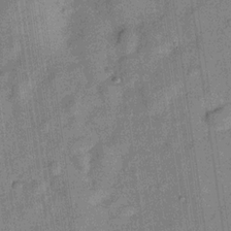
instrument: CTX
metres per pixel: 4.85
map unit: Hve
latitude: -29.2187
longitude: 94.0850
